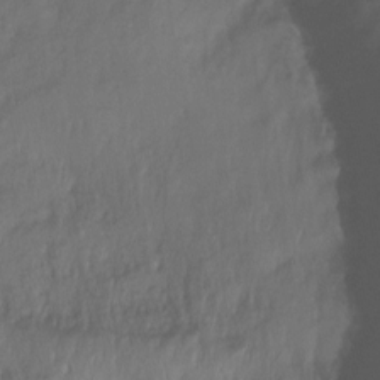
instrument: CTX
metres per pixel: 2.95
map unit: Ht
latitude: -14.9353
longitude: -44.6868
